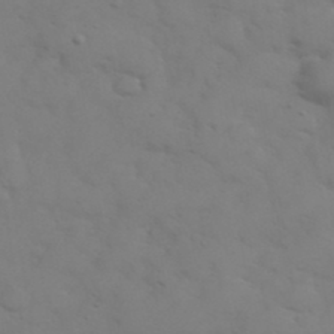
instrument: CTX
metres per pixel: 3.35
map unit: eHh
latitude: 38.4034
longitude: -67.5560
